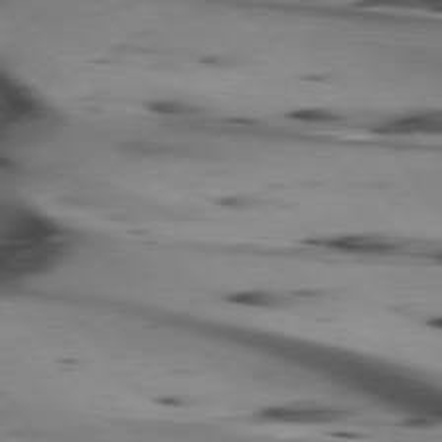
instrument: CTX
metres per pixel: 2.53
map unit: lApd
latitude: 75.3482
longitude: -65.0080
